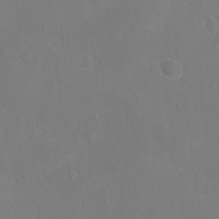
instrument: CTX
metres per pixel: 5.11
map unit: Nhu
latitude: -16.4818
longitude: -56.3278
